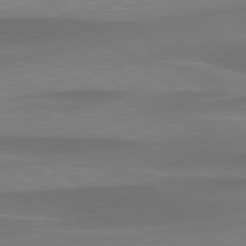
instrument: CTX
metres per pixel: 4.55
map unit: lApd
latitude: 79.4238
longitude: -94.3090
